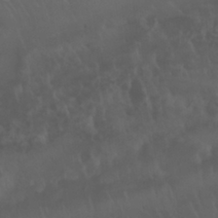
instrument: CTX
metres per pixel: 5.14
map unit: Nhu
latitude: 22.9136
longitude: -63.8773
